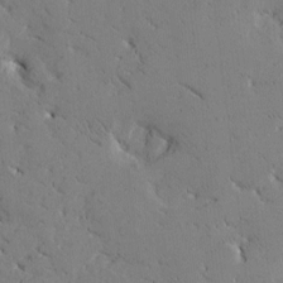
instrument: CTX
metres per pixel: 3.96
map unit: Htu
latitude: -1.7667
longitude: 175.6343
